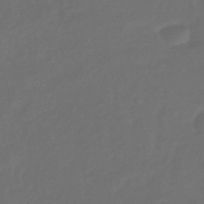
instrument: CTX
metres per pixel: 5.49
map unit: eHb
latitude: -43.2753
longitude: 86.8786
